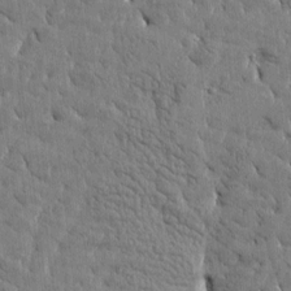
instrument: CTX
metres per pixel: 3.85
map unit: Htu
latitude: -4.3306
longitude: 176.8030
